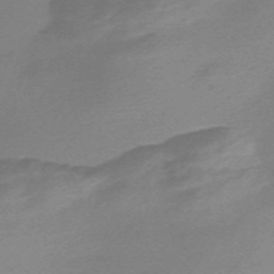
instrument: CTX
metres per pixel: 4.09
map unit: Nve
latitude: -57.2376
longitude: 62.8408
